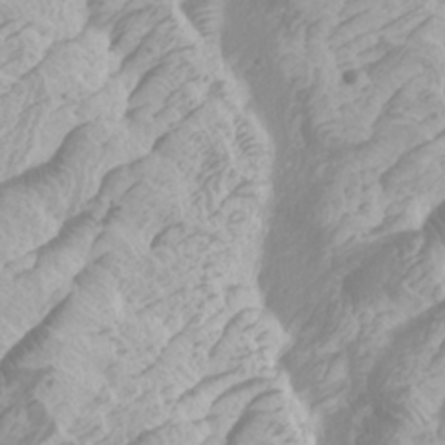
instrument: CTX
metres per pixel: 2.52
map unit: Htu
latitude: -5.8422
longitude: -76.4034
